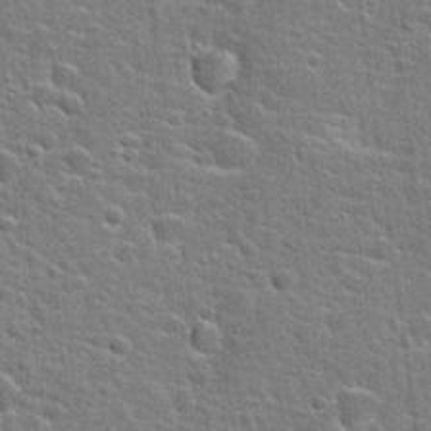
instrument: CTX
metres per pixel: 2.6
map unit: Hto
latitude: 22.5168
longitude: -44.4412
